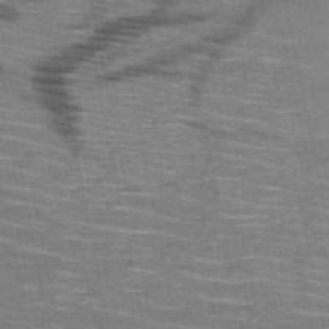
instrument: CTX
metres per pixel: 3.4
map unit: HNb
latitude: -51.1053
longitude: -44.1389
